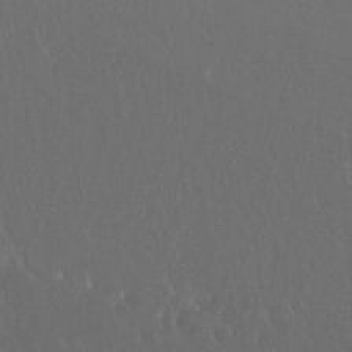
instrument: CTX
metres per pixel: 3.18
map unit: Nhu
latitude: 29.7260
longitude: -57.4237
